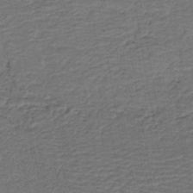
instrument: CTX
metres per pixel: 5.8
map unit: HNb
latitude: -42.4628
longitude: 50.9920
